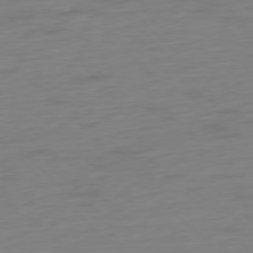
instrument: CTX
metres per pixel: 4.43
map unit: Hpe
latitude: -77.5210
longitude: -13.8395
